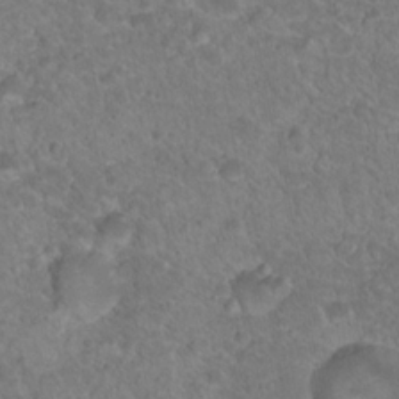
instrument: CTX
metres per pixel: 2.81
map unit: Hto
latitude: 19.0458
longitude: -34.1577
